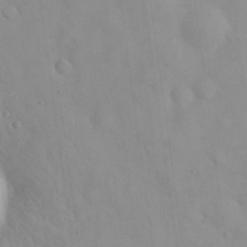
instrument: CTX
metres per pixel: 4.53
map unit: eHh
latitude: 24.6112
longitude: -64.6868
